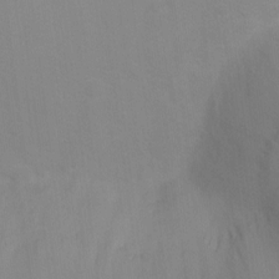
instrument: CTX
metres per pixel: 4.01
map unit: Ht
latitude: 2.5923
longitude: -23.1214
